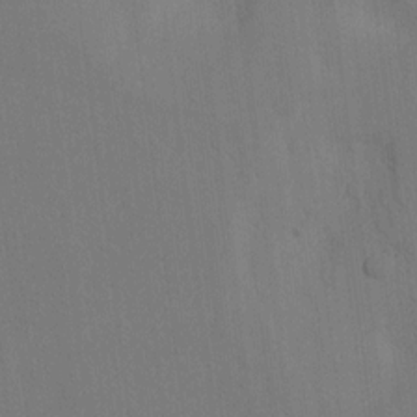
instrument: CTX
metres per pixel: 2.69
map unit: lAvf
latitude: 8.9136
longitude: 164.7463
